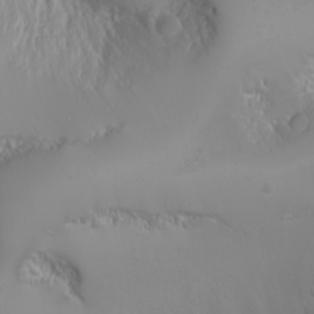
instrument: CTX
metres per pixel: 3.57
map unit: Nhu
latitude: -6.9163
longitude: -89.4805
